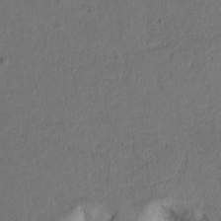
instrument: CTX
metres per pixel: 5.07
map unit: lAvf
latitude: 9.1592
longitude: 166.7652
